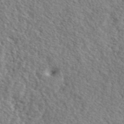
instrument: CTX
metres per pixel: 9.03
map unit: lHvf
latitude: 41.9150
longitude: -87.9528
